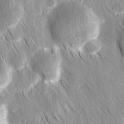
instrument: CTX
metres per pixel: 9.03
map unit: Ave
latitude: 9.0459
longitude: -104.9325
